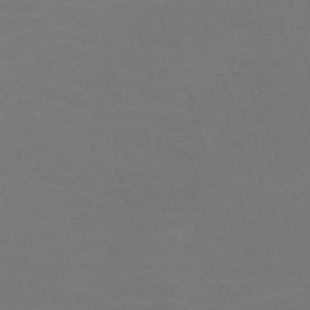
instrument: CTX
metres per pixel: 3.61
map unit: Nve
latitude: -59.5966
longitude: 60.4818
